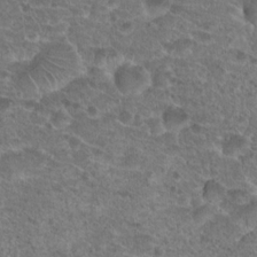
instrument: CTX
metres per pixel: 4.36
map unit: Hto
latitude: 19.7827
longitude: -40.7813
